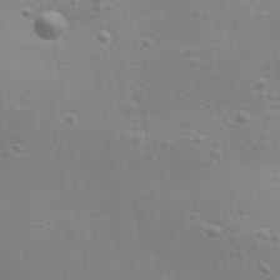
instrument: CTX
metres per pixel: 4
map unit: Aa
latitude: 32.8758
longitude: -133.9150
